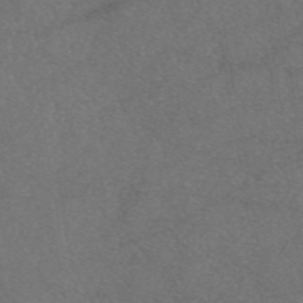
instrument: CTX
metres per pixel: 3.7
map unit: eAb
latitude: 47.1215
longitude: 111.0675
